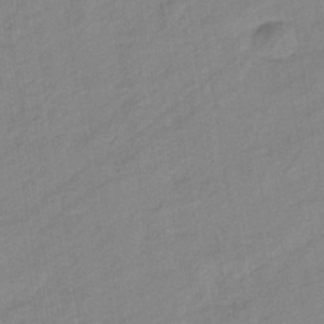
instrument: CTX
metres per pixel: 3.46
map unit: eHb
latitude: -37.8044
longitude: 78.2739
